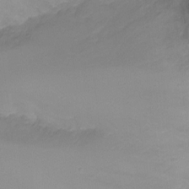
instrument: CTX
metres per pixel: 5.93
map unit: Ht
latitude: 1.4426
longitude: -34.4979
